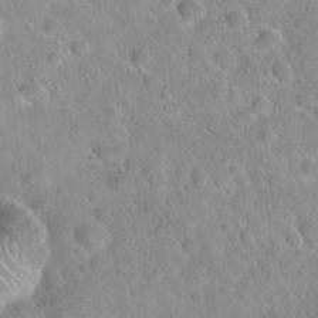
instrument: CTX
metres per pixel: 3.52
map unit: Hto
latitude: 21.8584
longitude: -52.8947
